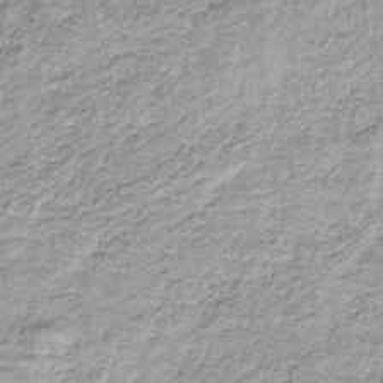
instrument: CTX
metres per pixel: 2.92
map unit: lHb
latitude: -36.5195
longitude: 65.0676
